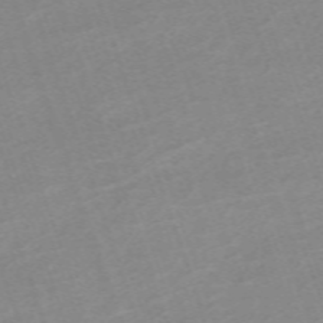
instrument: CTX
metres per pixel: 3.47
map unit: eHh
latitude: -64.5007
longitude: 50.3873
